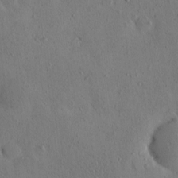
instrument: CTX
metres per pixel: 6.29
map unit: eHh
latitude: -0.3307
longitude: 18.5952
